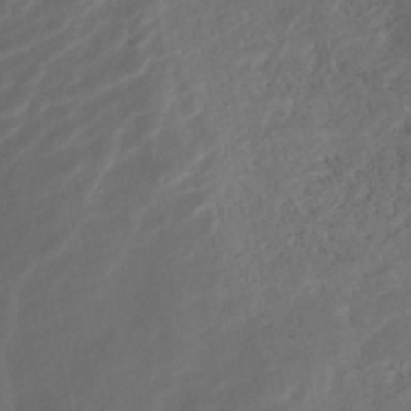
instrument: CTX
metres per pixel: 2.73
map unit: ANa
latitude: -41.7855
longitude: 104.6329
